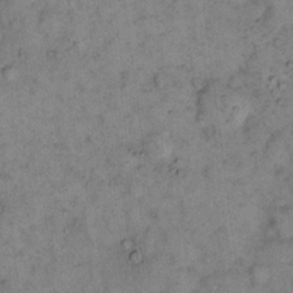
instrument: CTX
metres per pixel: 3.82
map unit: eHh
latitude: 15.4994
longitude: -65.1970
